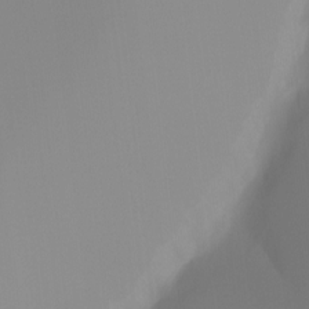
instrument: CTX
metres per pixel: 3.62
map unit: Hto
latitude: -7.8800
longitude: -52.1767
